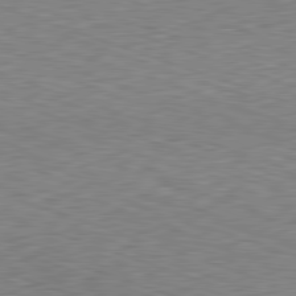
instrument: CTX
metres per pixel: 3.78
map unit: Hpe
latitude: -82.4062
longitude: 14.4440
